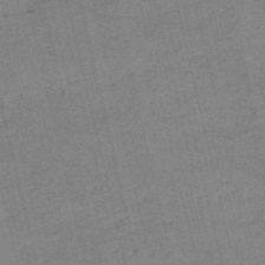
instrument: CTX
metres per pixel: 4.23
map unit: HNb
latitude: -53.3320
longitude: -40.7057
